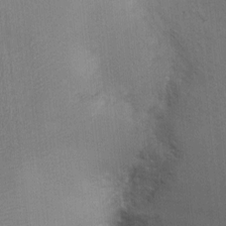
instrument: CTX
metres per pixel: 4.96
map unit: Ht
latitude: -1.4644
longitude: -14.9703
